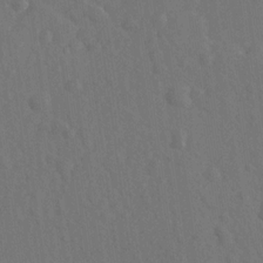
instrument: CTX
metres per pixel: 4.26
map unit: lAvf
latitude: -8.8786
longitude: -120.9325
